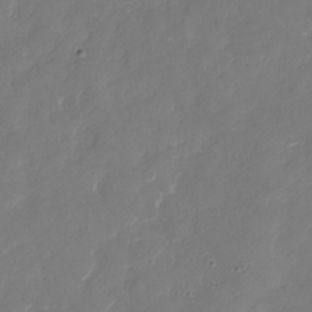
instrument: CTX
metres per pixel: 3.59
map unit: Nhu
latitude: -29.5588
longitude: -70.9891
